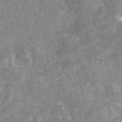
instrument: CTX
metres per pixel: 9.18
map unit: eAb
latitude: 47.1215
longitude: 121.6344
